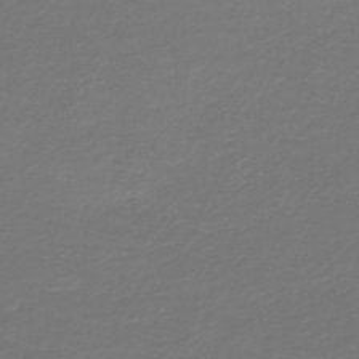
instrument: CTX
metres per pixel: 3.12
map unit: HNb
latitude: -47.2565
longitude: 53.5210
